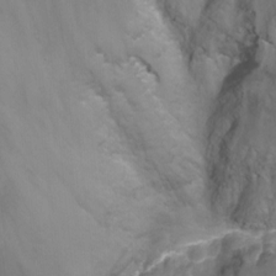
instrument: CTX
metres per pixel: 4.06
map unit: Nhu
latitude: -13.6911
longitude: -71.9339
